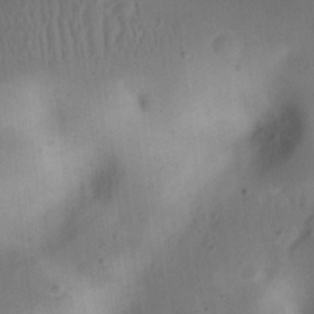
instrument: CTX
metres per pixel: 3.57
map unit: Nhu
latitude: 23.5560
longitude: -70.8380
